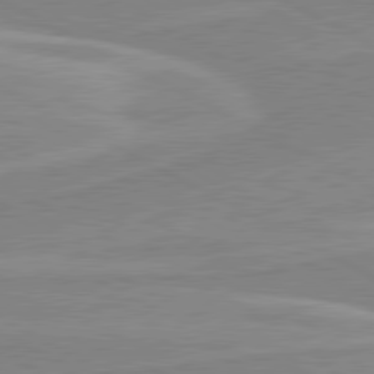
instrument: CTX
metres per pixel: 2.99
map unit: lApd
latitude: 80.4979
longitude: 170.5196
